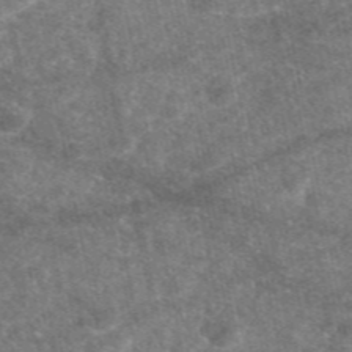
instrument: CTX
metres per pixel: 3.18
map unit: eAb
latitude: 47.4994
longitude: 118.2173
